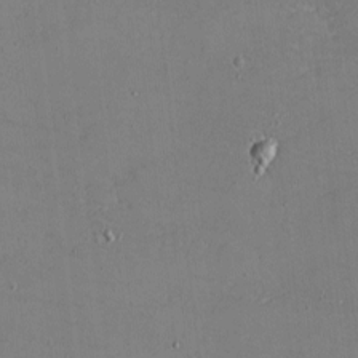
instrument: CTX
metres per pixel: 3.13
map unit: eHh
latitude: -5.3698
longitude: -82.7813
